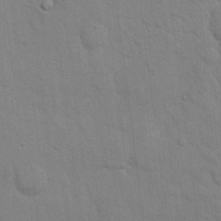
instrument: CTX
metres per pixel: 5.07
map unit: eHh
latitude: 19.3859
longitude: -62.2901
